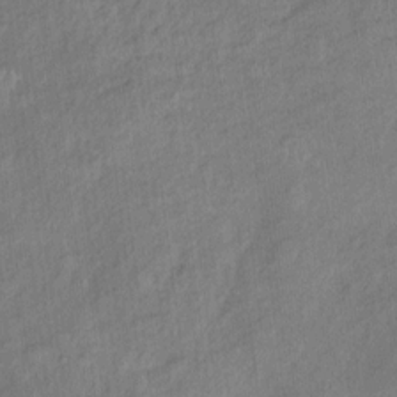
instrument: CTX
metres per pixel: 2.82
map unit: Ht
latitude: 10.9892
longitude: -40.2333
